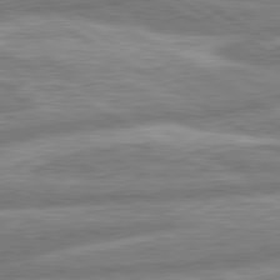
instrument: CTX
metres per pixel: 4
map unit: lApd
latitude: 80.5546
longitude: -165.1403
